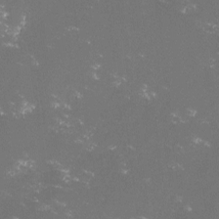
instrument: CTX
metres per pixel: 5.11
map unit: lHvf
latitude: -13.9745
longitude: -102.0633
